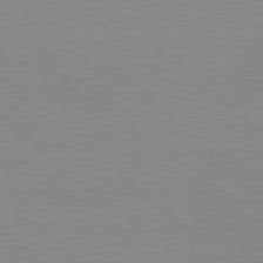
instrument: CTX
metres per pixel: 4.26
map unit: Hpe
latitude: 78.1956
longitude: -165.6694
